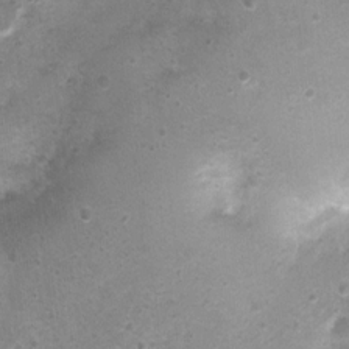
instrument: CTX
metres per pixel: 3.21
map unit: Nhu
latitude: 1.7638
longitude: -15.7072
